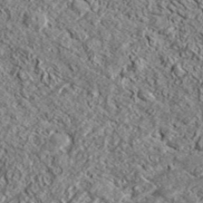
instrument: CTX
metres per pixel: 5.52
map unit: lHvf
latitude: 42.4412
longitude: -89.1592
